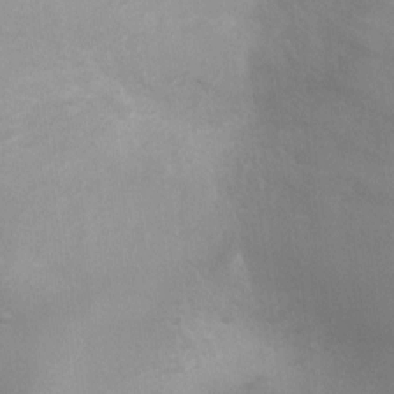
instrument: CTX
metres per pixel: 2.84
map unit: Ht
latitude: 3.0836
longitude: -25.5938
